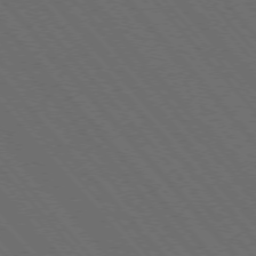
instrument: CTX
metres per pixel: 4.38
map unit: Hpe
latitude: -76.2739
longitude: -16.1956
